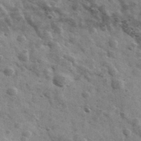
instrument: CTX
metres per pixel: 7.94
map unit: Ave
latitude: 39.1214
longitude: -107.9339
